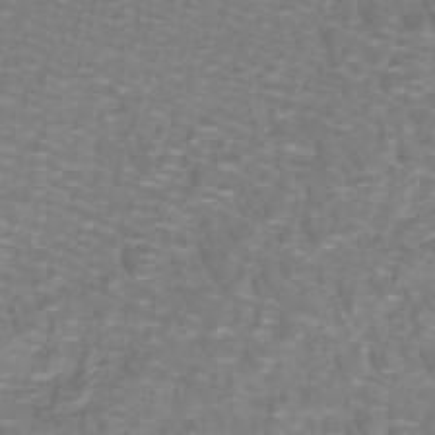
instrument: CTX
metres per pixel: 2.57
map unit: lHb
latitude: -41.7289
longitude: 55.5210
